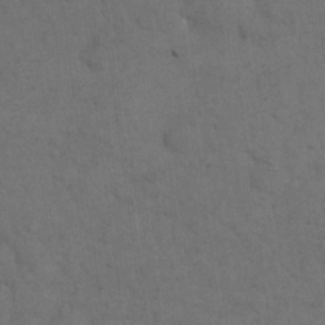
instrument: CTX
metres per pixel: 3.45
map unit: eHh
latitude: 18.8191
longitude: -63.4805
